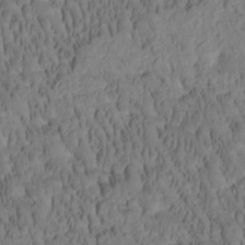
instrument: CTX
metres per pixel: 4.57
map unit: Htu
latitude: -2.5762
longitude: 171.8611
